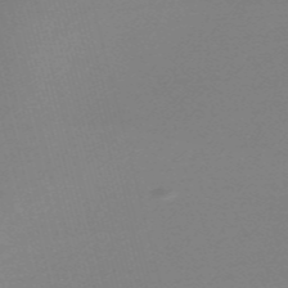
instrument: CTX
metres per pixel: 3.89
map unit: Nve
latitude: -57.2943
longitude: 63.2376
